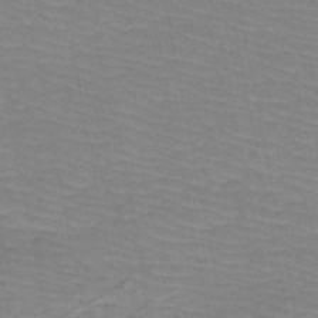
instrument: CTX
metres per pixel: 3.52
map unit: HNb
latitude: -50.3873
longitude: -52.1200
